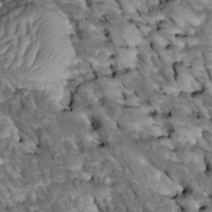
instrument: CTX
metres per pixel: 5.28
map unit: Htu
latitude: 1.5560
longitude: 143.9745
